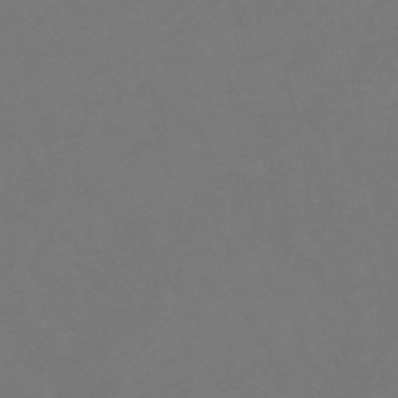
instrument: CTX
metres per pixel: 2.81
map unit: eHb
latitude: -47.2754
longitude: 87.7856
